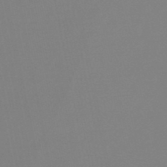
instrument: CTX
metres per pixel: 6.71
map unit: lHb
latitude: -48.4440
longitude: 69.5399
